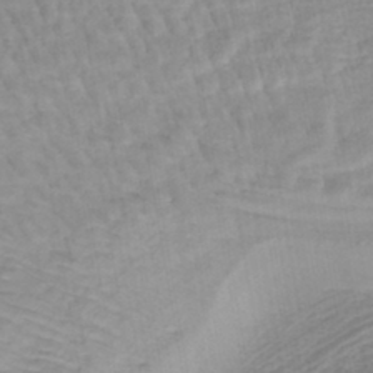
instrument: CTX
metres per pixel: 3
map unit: lHb
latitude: -41.6155
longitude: 59.3698
